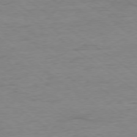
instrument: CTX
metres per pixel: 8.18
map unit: Ap
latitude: -78.3117
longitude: -82.1577
